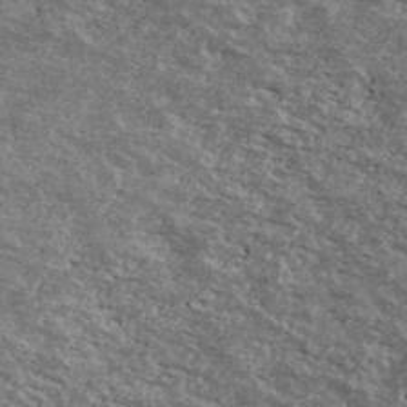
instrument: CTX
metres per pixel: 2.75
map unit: Ave
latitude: 40.5734
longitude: -108.5734
